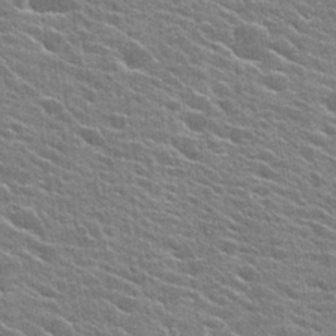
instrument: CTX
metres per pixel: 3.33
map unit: Hto
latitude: 25.1025
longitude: -42.4223
